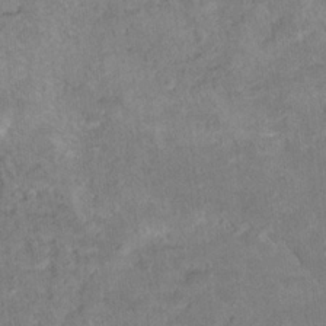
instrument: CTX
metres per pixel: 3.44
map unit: Hto
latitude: 18.4412
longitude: -39.1781
